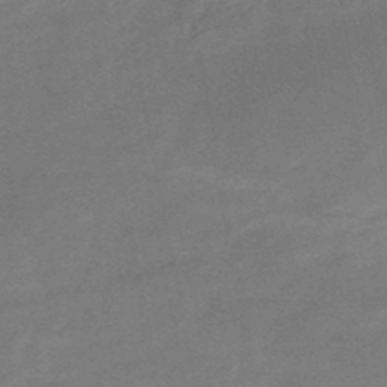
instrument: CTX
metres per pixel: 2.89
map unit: HNb
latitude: -49.1242
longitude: -39.2726
